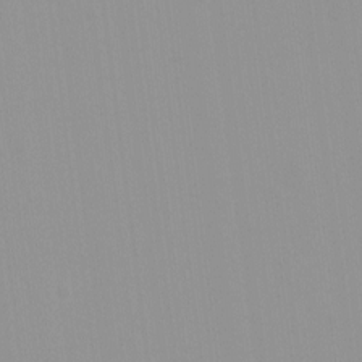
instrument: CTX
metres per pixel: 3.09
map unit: Hto
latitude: -8.2550
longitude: -42.0822
